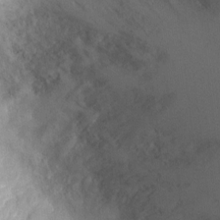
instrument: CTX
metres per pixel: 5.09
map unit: Ht
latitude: 1.2914
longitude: -19.7260
